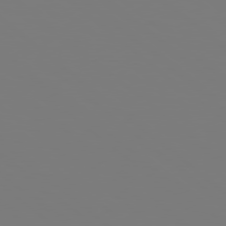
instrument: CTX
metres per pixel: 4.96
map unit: Hpe
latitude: 78.4412
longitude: -163.6505
